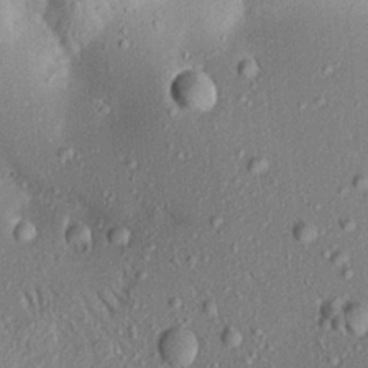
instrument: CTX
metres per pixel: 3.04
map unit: Aa
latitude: 19.1025
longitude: -147.5372
